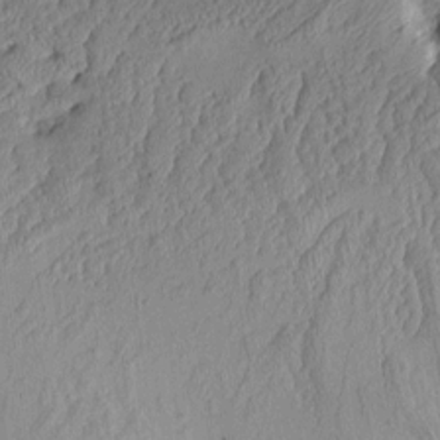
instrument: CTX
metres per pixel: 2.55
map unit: Aa
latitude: 9.8206
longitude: -127.8772
